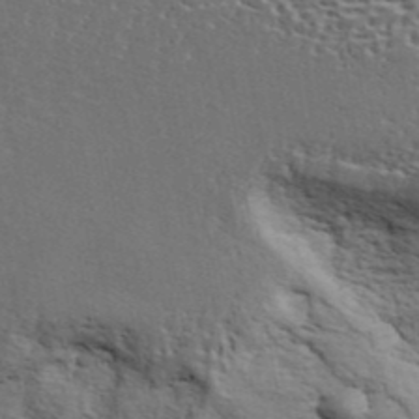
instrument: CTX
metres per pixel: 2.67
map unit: ANa
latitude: 43.2159
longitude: 48.5574
